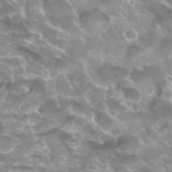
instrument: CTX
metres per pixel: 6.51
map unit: Hto
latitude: 32.8191
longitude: -43.2537
